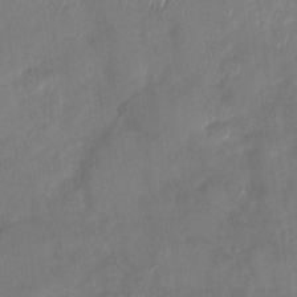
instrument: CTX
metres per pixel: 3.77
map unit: Nhu
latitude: -29.8611
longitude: -62.3845
